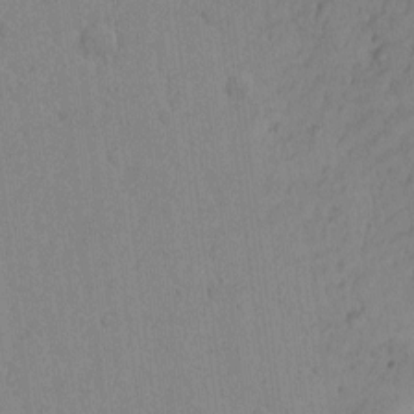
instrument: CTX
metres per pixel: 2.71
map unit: Nhu
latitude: -5.0297
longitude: -149.5938
